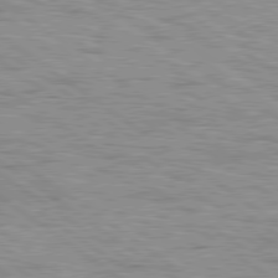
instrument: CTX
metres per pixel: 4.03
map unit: Hpe
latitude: 79.3671
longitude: -154.9892
